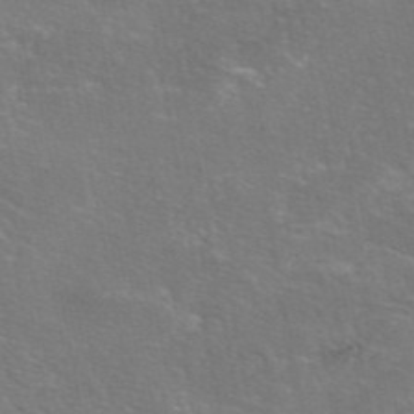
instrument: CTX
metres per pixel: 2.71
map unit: eAb
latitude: 46.5357
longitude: 106.1606
